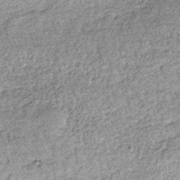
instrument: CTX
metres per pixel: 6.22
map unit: lHb
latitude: -36.2550
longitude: 66.2551
